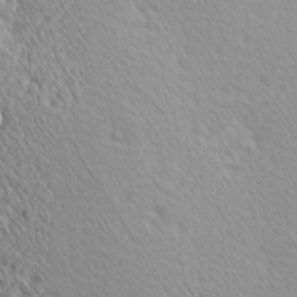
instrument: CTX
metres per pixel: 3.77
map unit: Hve
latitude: 1.6882
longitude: -124.2144
